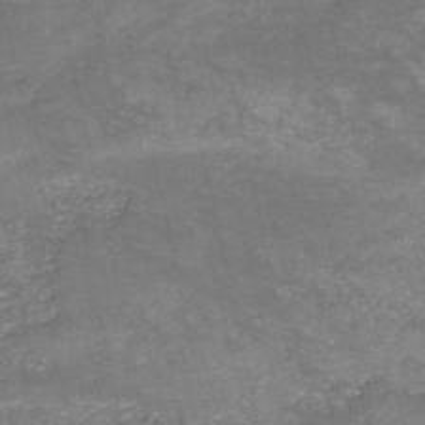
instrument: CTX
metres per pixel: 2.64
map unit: HNb
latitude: -51.2187
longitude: -48.9136
